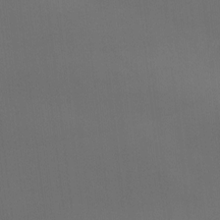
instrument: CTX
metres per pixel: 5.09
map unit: Ht
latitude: -9.5021
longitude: -39.6127
